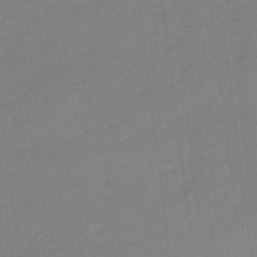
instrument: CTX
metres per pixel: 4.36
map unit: lHb
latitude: -49.5777
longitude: 81.2187
